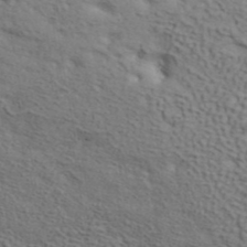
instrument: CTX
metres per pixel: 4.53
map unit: ANa
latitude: 42.4601
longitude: 54.7274
